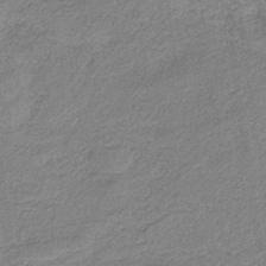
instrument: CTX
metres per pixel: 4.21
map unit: HNb
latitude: -33.4266
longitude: 59.4454
